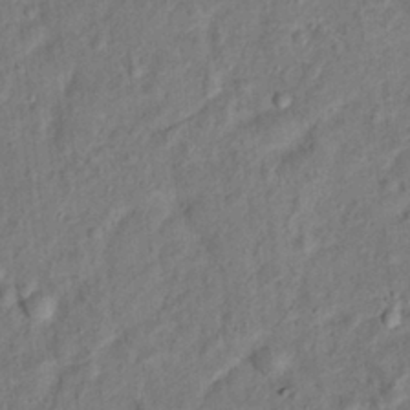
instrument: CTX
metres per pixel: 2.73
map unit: Hto
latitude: 14.4034
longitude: -38.5735
